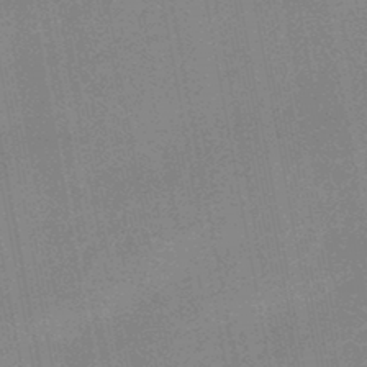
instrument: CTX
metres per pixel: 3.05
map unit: HNhu
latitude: -47.4454
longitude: 98.8408
